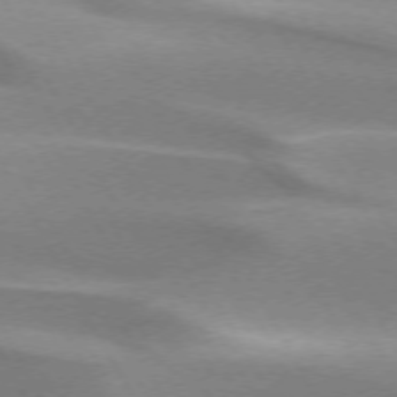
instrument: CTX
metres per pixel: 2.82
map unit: lApd
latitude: 72.9892
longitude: -50.7057
